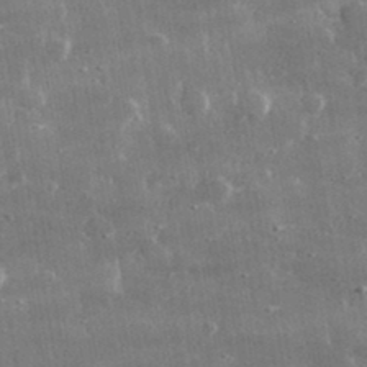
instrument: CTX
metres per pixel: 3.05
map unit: lHvf
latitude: 31.2348
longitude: -91.0081
